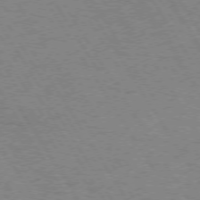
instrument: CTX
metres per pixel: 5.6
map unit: Hpe
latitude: 72.5735
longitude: -129.7072
